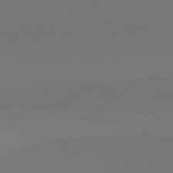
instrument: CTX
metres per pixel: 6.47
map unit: lApd
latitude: 81.1781
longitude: 146.5951
